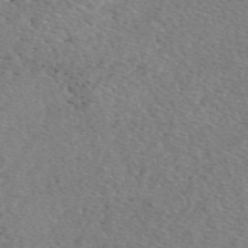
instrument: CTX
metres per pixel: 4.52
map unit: eAb
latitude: 48.7624
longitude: 107.7667
